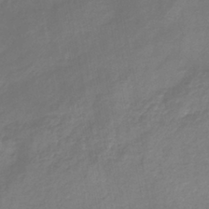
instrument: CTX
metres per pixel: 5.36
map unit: eHb
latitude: -37.7288
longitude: 76.6707
